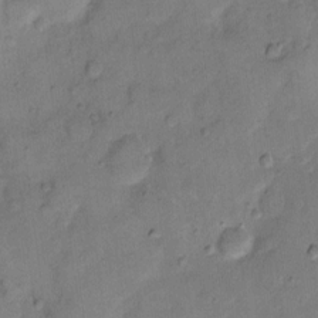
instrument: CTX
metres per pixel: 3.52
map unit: eHh
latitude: 11.4804
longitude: -64.6301
